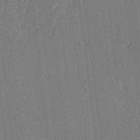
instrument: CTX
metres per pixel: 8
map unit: lAvf
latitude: 3.7071
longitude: -106.2900
